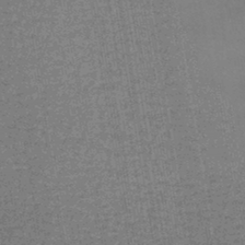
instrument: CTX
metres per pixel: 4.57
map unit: lHb
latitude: -43.7855
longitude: 66.8975
